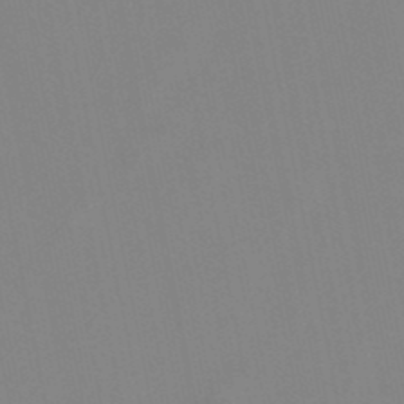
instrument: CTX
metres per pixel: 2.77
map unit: lHb
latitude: -48.8030
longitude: 70.1606
